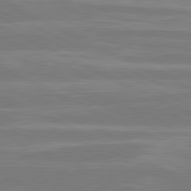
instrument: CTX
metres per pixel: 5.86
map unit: lApd
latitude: 81.2726
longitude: -135.3103
